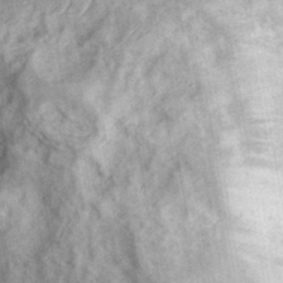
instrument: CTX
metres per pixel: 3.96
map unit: eHh
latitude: 32.7435
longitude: -69.9717
